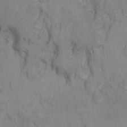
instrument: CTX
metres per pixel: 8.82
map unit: Ht
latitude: 9.9339
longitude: -32.6490
